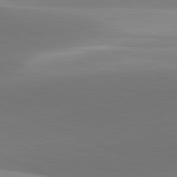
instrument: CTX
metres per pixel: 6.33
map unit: lApd
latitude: 81.8961
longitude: 141.8611
